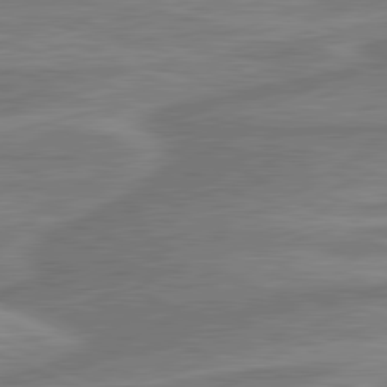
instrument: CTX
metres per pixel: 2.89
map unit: lApd
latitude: 80.9703
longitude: -175.7072
